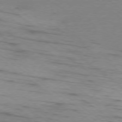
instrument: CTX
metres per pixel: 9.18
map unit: Ap
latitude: -79.0108
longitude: -99.3670
